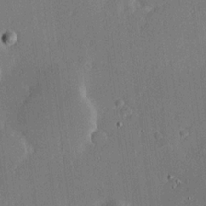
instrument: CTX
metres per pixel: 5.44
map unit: Hve
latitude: 17.8017
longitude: 149.7289
